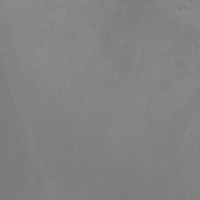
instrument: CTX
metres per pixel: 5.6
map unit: Ht
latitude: 1.5938
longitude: -25.7827
